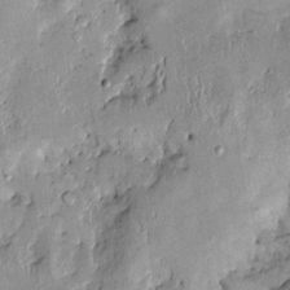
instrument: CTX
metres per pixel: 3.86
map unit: Htu
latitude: -0.1984
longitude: 149.5777
